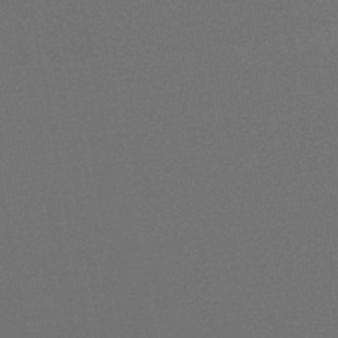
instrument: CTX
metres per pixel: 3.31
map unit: lHb
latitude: -46.1983
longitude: 71.6911
